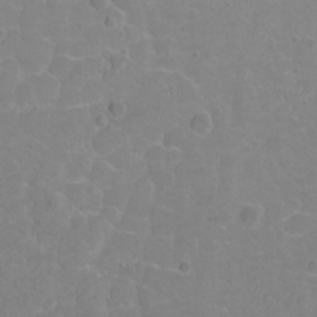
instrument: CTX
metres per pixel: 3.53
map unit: Ht
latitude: 2.3656
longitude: -33.4804
